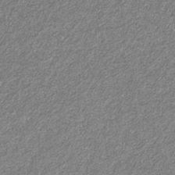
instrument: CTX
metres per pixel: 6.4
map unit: eHb
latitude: -31.7855
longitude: 69.9745
